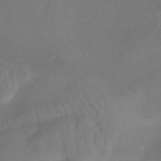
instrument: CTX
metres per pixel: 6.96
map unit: lHb
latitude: -34.9164
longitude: 67.5588
